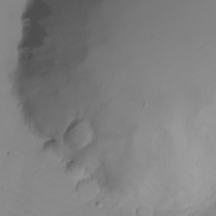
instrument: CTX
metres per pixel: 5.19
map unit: eHh
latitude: -5.7855
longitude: -80.1956
